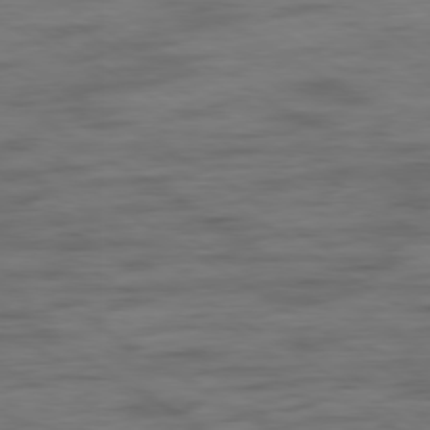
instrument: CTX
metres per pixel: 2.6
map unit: Hpe
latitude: -79.1809
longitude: -21.5560
